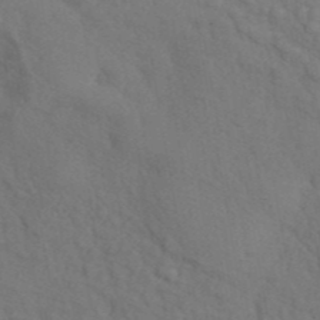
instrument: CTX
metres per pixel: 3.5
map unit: ANa
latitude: 42.5735
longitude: 55.9745
